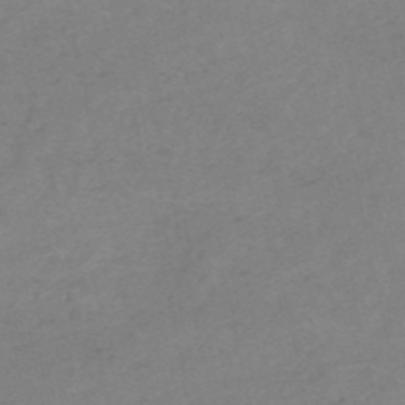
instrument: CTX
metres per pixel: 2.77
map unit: HNb
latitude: -52.7841
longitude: -52.1389
